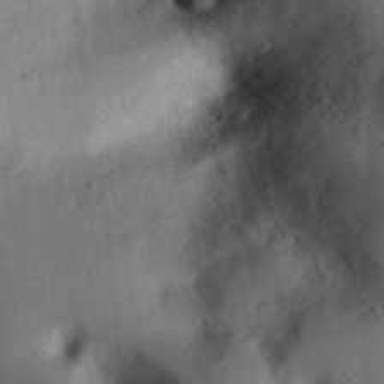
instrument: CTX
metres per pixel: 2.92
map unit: eHh
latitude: 25.6693
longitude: -75.9528
